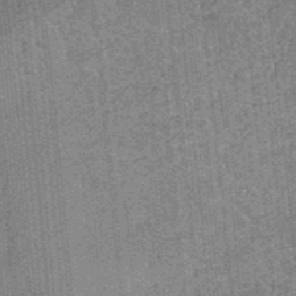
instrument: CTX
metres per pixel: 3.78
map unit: eHb
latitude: -34.9542
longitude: 79.2187
